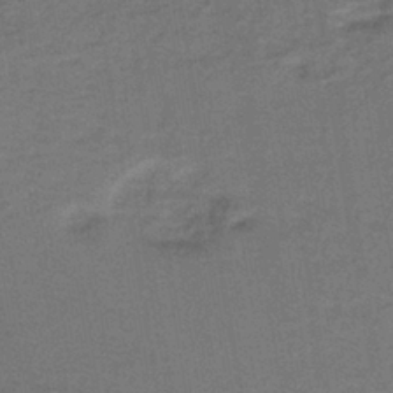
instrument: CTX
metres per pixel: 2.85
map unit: lHb
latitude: -39.8423
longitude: 58.2361
